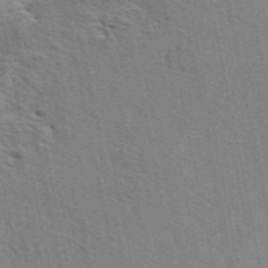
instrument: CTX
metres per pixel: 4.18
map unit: ANa
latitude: 49.3671
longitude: -75.9528
